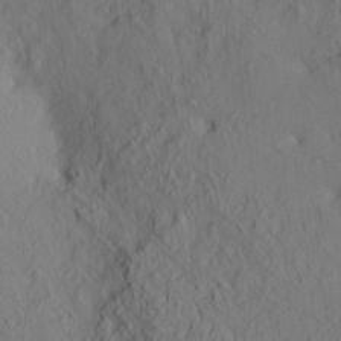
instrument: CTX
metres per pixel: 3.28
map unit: HNhu
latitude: 11.2537
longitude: 23.5210
